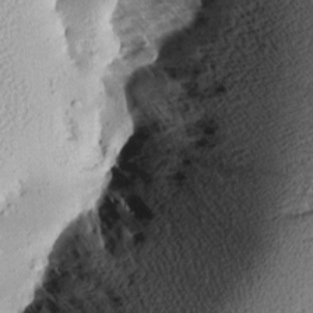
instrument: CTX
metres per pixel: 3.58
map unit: Aa
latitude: 8.5357
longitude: -140.7057
